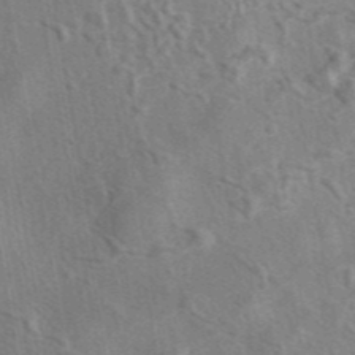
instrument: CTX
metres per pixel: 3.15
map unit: eAb
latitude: 42.2334
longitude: 109.3510
